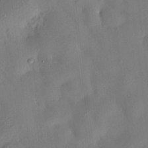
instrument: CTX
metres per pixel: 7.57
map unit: HNhu
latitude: 7.4615
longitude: 3.3131
